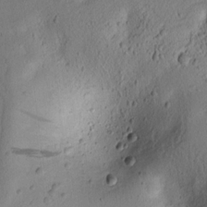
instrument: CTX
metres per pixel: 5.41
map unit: lAvf
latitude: 8.6680
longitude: 166.1039
